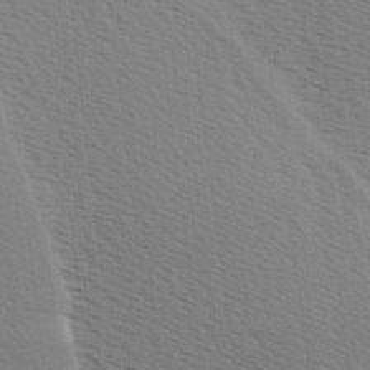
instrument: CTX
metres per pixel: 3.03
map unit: Hve
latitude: 2.5923
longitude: -125.3670
